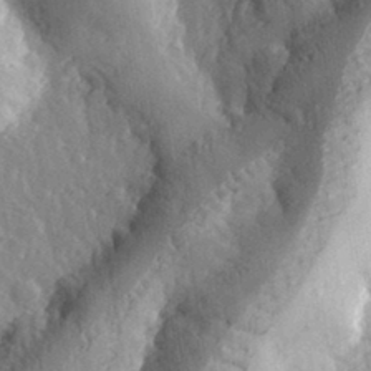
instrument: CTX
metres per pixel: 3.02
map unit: eHh
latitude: 32.0633
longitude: -80.1389
